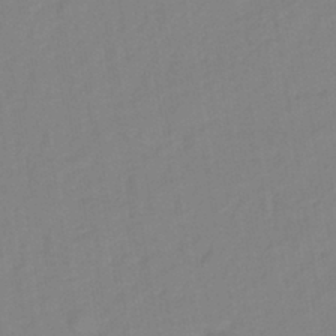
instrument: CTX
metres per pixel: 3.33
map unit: lHb
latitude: -41.7666
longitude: 74.7841
